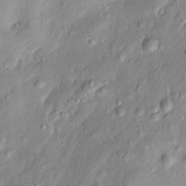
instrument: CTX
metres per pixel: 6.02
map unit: Htu
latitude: -5.8611
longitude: 157.7477
